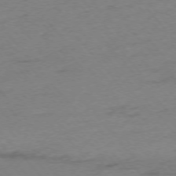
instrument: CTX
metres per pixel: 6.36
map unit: Ap
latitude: -75.5588
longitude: -72.0822
